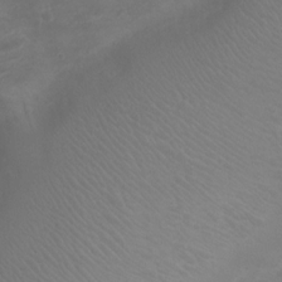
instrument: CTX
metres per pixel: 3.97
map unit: Ht
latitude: 1.7071
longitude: -20.0255
